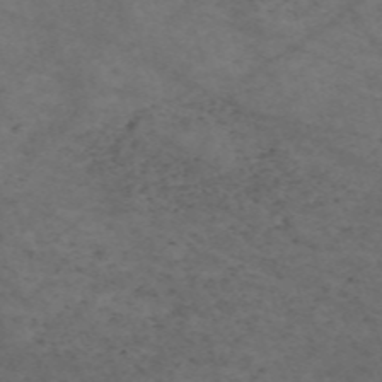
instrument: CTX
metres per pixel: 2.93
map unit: Nve
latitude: -59.0486
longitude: 59.1809
